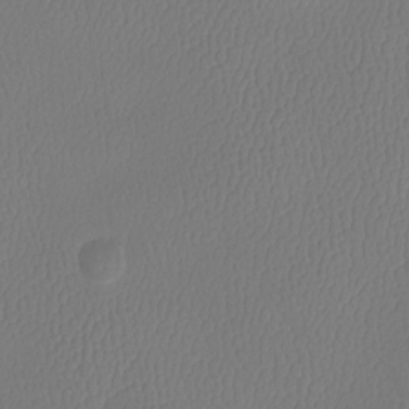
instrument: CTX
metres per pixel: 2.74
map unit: Htu
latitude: -13.4077
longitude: -47.3860
